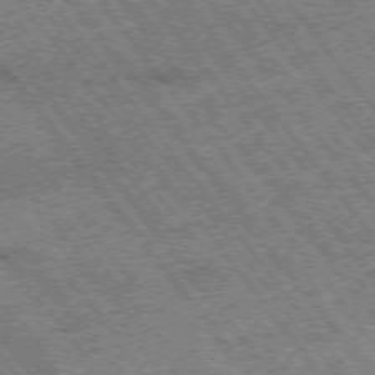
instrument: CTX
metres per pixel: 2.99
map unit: Hpe
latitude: -75.9745
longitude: -20.9325
